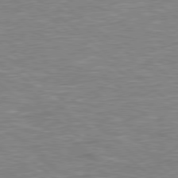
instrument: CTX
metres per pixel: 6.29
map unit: Hpe
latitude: 78.4790
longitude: 179.4265
